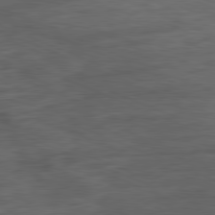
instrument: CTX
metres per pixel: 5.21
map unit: Ap
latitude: -81.9178
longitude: -83.9528
